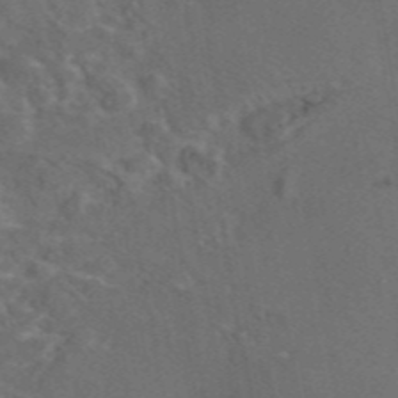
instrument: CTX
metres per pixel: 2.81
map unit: eAb
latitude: 46.3279
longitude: 109.0864
